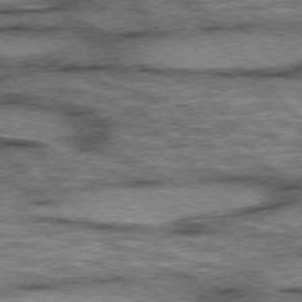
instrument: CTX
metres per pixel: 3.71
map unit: lApd
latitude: 75.6505
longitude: -49.2348
